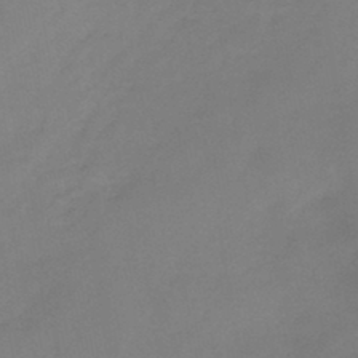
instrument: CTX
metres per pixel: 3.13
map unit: HNb
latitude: -45.5588
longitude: -35.9150
